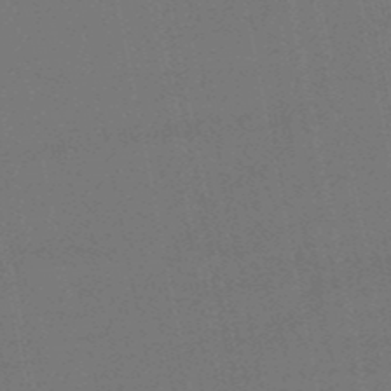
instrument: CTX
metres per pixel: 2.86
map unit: HNb
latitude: -51.7289
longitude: -40.2522
